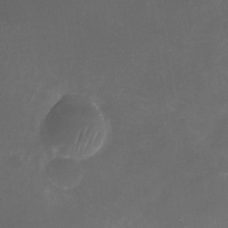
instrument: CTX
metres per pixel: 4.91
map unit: Nhu
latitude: -23.8234
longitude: -70.1767
